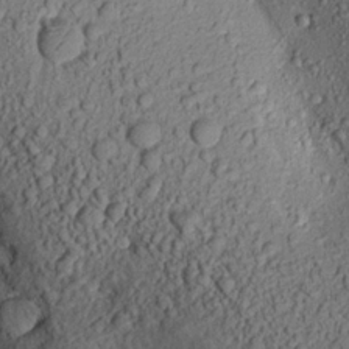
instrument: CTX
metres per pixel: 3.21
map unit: Aa
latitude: 18.0444
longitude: -147.3482
